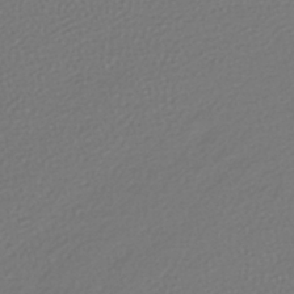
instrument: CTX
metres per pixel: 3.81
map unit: lHb
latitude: -42.5384
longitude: 70.4251
